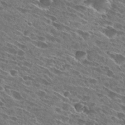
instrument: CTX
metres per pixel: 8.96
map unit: Hto
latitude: 27.7261
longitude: -43.5182
